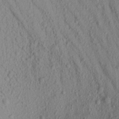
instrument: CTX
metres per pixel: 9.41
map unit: Aa
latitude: 16.8947
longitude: -146.6680
